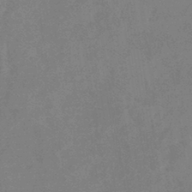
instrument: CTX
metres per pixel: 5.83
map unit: lHb
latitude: -40.3873
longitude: 74.8030
